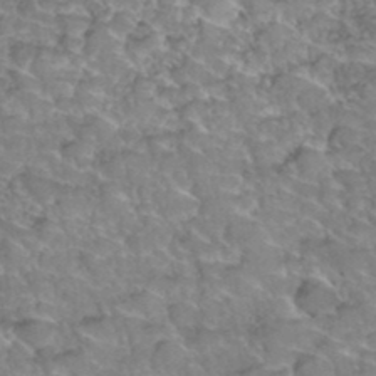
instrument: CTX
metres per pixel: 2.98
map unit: Hto
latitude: 35.9150
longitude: -45.1781
